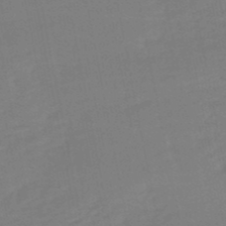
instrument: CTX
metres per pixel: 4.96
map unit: lHb
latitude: -49.5399
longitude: 75.8801
